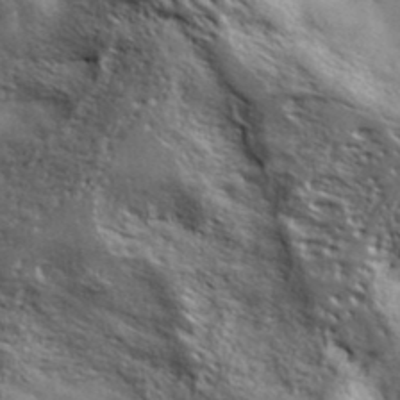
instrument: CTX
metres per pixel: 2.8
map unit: ANa
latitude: 39.3104
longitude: -90.7435
